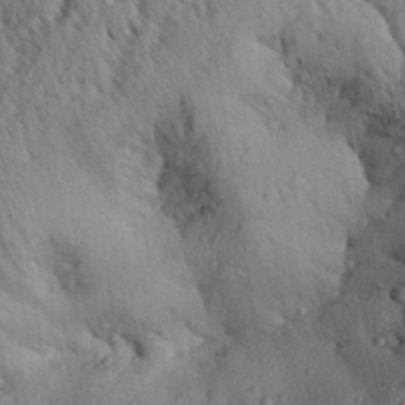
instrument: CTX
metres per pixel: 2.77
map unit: Aa
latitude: 28.7624
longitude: -134.7246
